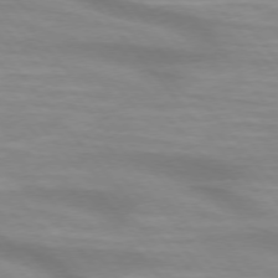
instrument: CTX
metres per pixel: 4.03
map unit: lApd
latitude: 74.6113
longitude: -60.1200
